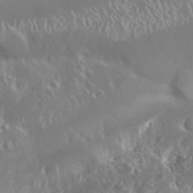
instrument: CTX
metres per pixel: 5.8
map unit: Nhu
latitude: 25.6316
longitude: -59.2348
